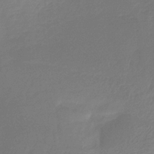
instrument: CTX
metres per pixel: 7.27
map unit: HNb
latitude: -32.8219
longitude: 61.1431
